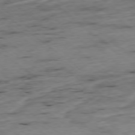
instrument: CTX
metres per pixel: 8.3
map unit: Ap
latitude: -78.6329
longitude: -91.5371
